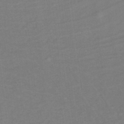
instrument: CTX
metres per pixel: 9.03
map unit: lHb
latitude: -33.0109
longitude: 64.3495
